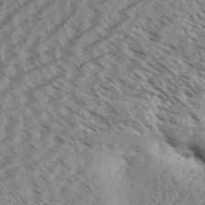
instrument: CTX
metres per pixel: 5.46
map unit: Aa
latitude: 32.7813
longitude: -139.4804
